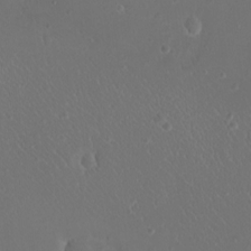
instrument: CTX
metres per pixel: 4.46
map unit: eHh
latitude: -9.1053
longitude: -69.4615
